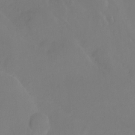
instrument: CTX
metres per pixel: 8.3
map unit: Hto
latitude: -13.5210
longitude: -43.0459
